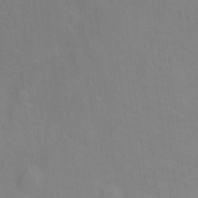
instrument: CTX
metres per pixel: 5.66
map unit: Ht
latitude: 12.8947
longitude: -40.9324
